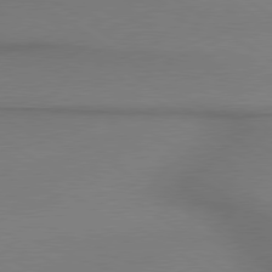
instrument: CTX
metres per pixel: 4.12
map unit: lApd
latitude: 79.4049
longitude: 178.4818
